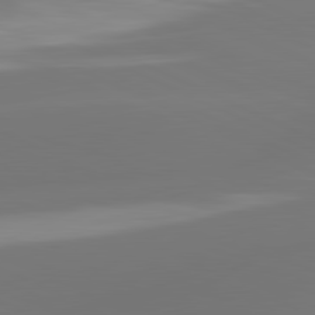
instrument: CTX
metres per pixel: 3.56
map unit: lApd
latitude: 81.4993
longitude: -164.9136
